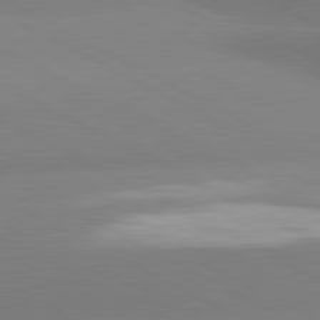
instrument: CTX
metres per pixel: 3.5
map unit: lApd
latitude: 80.8569
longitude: -153.8773
